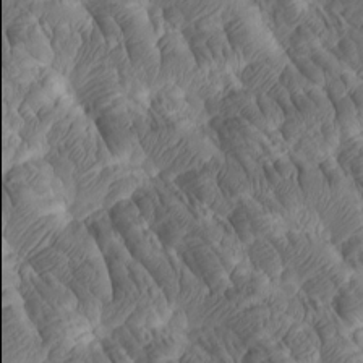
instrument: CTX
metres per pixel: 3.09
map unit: Htu
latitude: -5.8989
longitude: 178.0094
